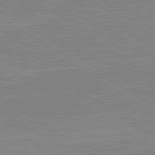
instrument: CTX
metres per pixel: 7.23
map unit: lApd
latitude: 80.2900
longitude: 122.6708
